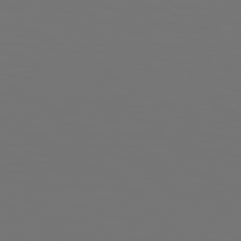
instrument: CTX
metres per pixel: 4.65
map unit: Hpe
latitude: 78.2523
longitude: -176.9891
